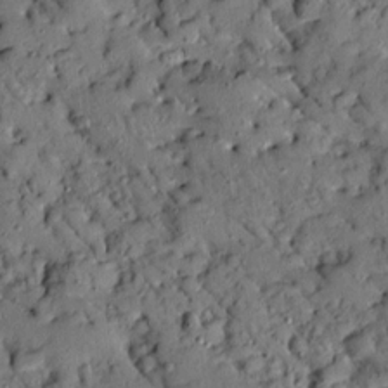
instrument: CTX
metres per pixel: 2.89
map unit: Ave
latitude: 9.7639
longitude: -101.9717
